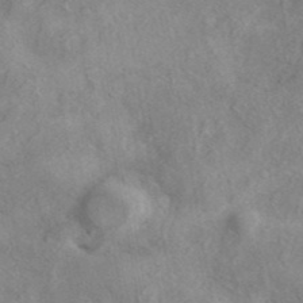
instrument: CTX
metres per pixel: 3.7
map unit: eAb
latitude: 40.6868
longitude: 104.2361
